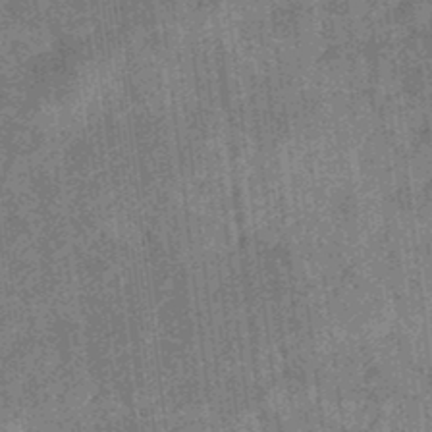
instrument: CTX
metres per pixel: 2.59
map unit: eHb
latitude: -35.9367
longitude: 79.3131
